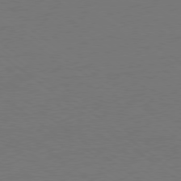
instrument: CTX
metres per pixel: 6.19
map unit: Ap
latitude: -79.3887
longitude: -98.6679
